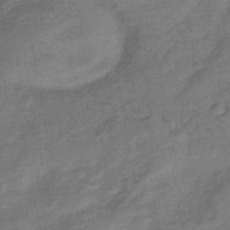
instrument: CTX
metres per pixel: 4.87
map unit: eHb
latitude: -43.3131
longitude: 84.5762
